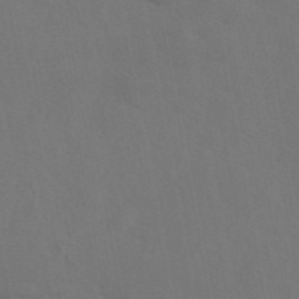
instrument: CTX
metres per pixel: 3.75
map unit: eAb
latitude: 46.4790
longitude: 112.7274
